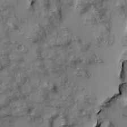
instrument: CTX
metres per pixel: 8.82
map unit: Ave
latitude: 0.4601
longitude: -110.3279
